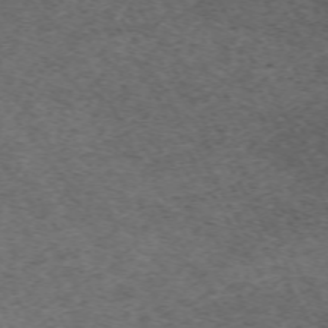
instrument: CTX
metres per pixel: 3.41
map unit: Hpe
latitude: -70.5196
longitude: 17.1431
